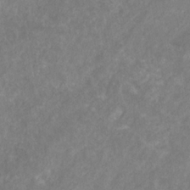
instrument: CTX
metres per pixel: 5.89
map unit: eHb
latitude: -31.2754
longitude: 70.3684
